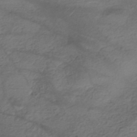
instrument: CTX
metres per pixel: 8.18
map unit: eHh
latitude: -42.6707
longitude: 117.5588
